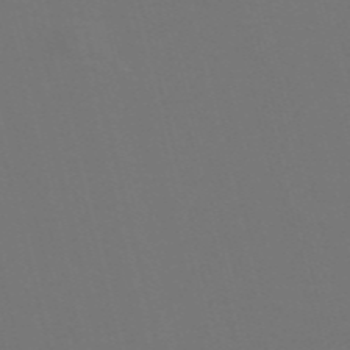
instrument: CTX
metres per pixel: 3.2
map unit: Nve
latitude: -57.4076
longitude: 52.1794
